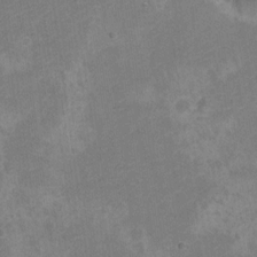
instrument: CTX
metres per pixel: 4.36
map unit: Nve
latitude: -25.9367
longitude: 106.8408
